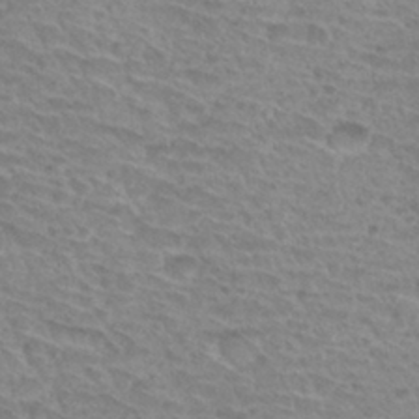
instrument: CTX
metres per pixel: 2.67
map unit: Hto
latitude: 31.1592
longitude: -47.9906
